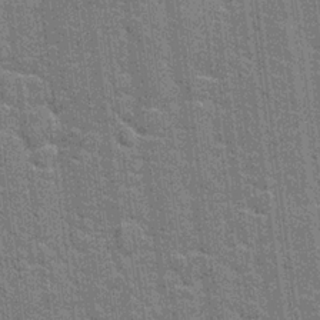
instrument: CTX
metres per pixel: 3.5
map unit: Hto
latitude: 20.7058
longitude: -48.4979
